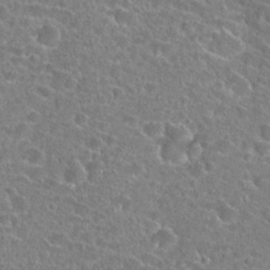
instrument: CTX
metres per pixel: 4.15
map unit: Hto
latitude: 24.1388
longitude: -45.6316
